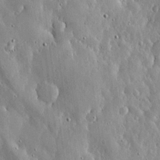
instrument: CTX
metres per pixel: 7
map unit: lHvf
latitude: 20.2334
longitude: -114.9513
